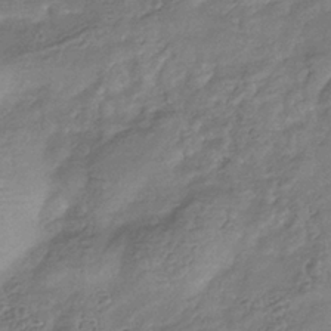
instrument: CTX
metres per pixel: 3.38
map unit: eHb
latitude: -35.1809
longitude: 80.2173
